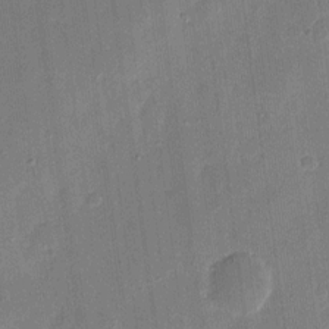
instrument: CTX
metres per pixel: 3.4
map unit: eHh
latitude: 9.3482
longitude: -68.5357
